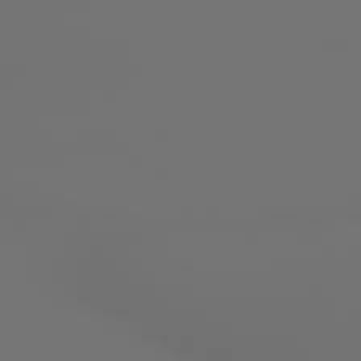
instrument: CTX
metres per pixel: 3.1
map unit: lApd
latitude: 79.4238
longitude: 177.5210
